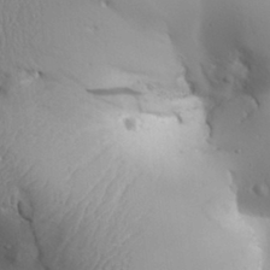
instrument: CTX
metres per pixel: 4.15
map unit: Aa
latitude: 31.9717
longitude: -143.3482
